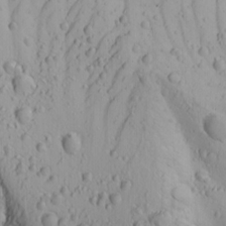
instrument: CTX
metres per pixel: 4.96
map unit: Ave
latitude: 21.7072
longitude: -137.6883
